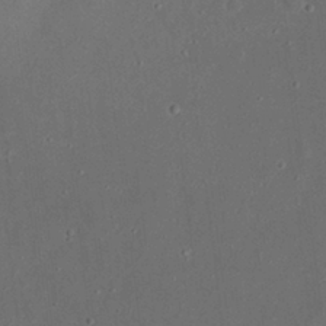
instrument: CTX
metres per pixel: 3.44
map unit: eHh
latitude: 23.4993
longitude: -70.1389
